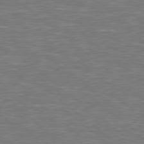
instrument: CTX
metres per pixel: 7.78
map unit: Hpe
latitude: 78.8002
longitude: 179.7099
